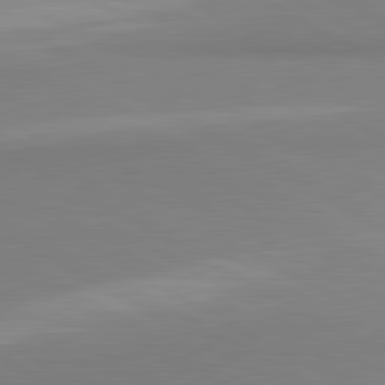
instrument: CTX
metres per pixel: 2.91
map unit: lApd
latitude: 81.4426
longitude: 159.8989
